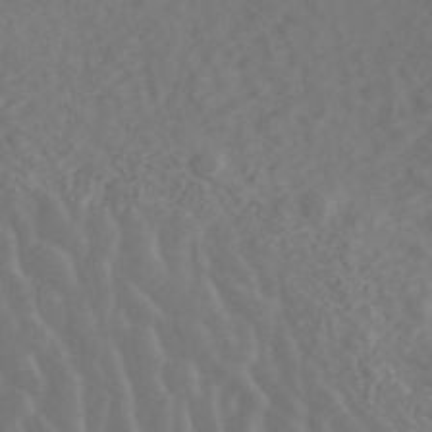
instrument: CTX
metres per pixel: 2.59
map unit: ANa
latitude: 42.6868
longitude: 30.0661
